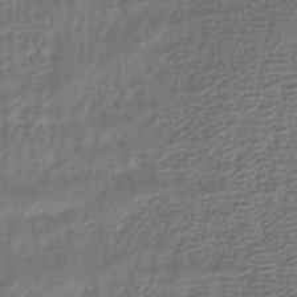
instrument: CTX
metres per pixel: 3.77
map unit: HNhu
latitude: -42.9919
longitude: 102.4629
